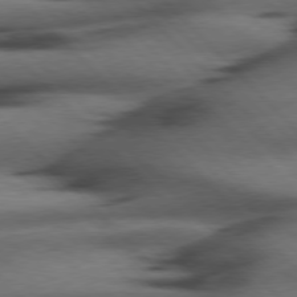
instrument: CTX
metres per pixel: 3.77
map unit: Hpe
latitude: 77.2726
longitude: -154.4223
